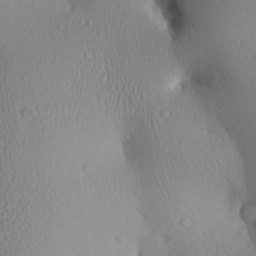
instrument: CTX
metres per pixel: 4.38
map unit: Aa
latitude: 25.5371
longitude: -136.7058
